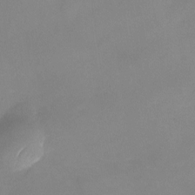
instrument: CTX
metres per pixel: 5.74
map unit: Nhu
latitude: -23.5966
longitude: -70.4223
